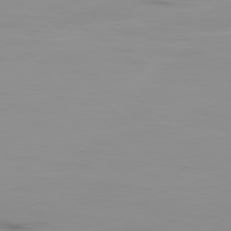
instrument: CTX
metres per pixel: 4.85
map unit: Ap
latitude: -78.8408
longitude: -71.1214
